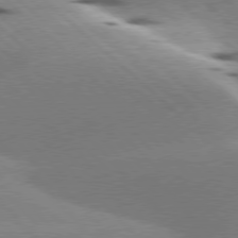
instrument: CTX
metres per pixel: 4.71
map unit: lApd
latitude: 77.5182
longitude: -49.8772
